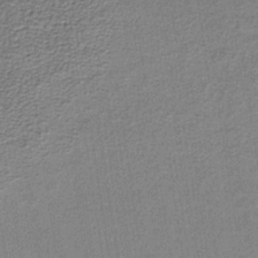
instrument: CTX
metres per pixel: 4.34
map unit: lHb
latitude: -36.1227
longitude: 61.9745
